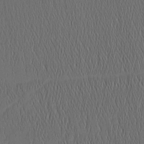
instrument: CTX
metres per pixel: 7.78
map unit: Nhu
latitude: -5.7288
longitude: -153.1403
